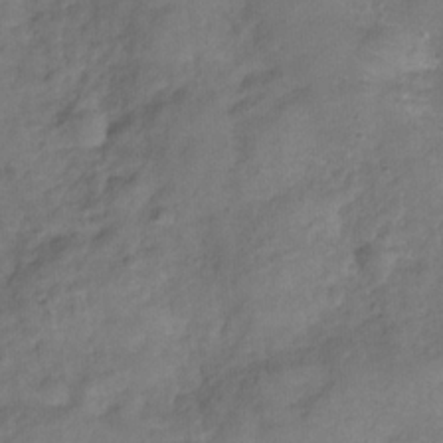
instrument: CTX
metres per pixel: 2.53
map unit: Hve
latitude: -31.5966
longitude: 96.0661
